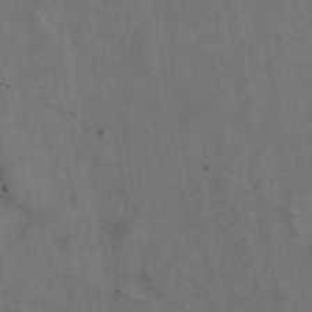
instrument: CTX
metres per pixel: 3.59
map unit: ANa
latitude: 44.1766
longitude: 25.7477
